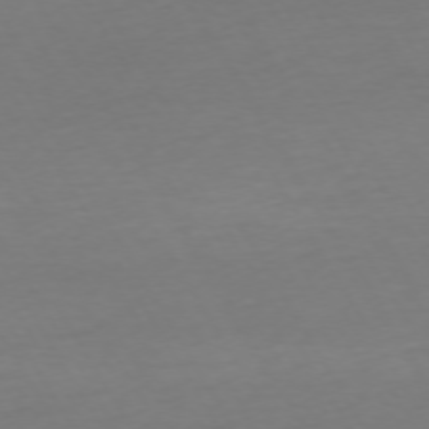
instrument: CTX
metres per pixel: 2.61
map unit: Ap
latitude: -74.6330
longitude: -68.7813
